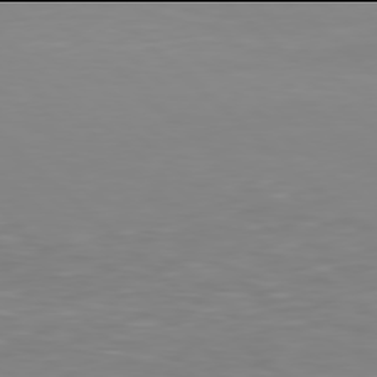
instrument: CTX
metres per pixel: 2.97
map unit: Hpe
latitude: 77.9906
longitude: -168.5168
